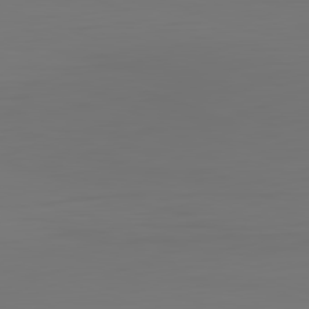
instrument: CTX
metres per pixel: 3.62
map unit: Hpe
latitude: -82.5196
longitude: 8.9353
